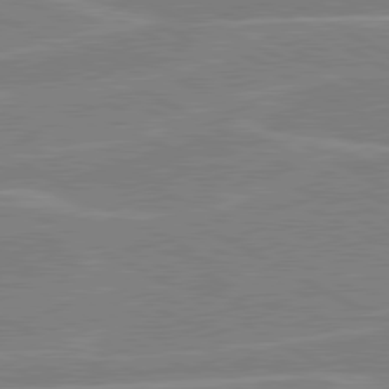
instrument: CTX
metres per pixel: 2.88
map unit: lApd
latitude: 80.6868
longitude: 121.7666
